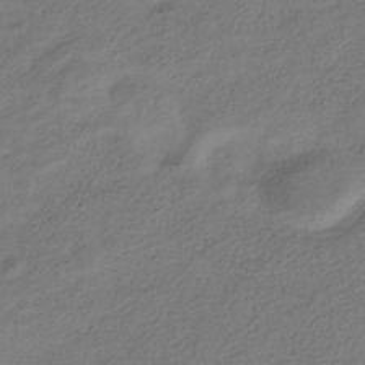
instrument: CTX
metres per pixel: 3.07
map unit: HNhu
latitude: -39.9367
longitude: 102.3306
